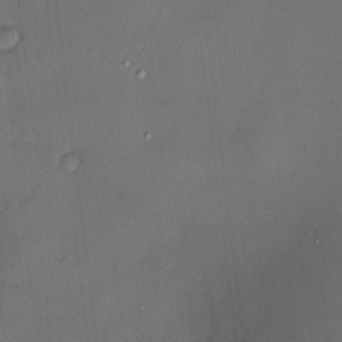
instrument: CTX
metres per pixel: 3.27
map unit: Nve
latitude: -7.2376
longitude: 174.9730
